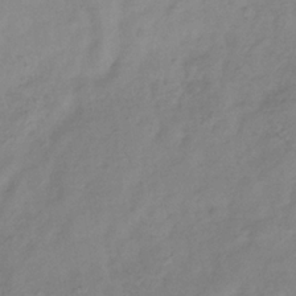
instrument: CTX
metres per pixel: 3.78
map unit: Hve
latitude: -32.9164
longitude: 89.9745
